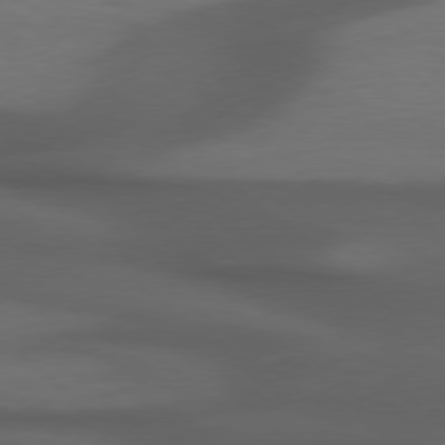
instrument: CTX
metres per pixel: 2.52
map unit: Hpe
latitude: 77.9717
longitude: -127.1592
